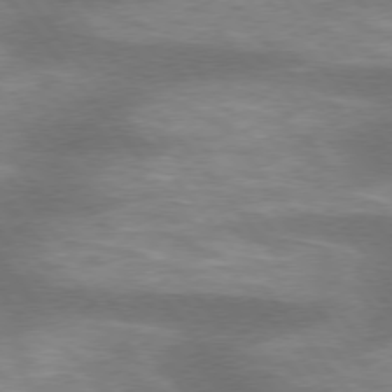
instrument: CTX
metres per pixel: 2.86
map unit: lApd
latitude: 75.5938
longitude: -57.6504
